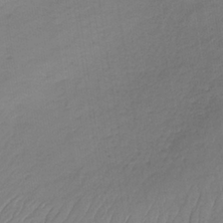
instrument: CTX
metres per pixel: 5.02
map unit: lHb
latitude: -36.7463
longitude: 69.4832
